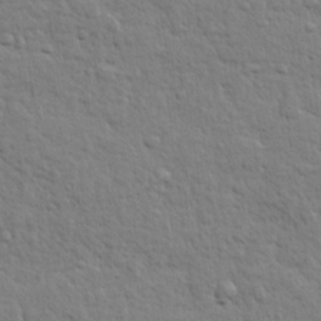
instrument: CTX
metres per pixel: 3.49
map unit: lHvf
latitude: 24.0444
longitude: 143.7288
